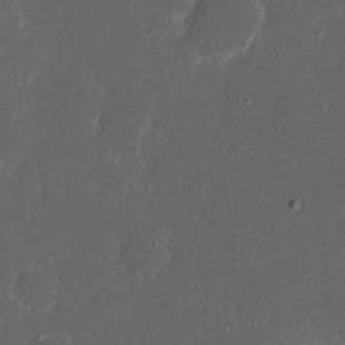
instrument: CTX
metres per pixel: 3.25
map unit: eHh
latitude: 17.2348
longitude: -73.7639
